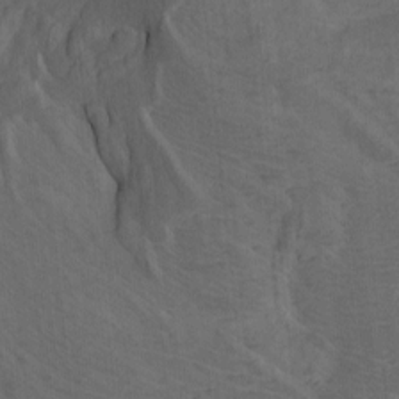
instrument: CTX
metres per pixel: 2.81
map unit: Htu
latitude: -8.1228
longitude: -66.5923
